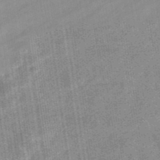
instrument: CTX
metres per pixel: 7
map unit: eHb
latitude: -37.9745
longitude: 79.6155
